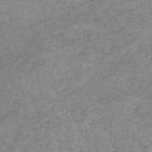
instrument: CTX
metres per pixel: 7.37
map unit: HNb
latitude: -34.7085
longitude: 56.6140
